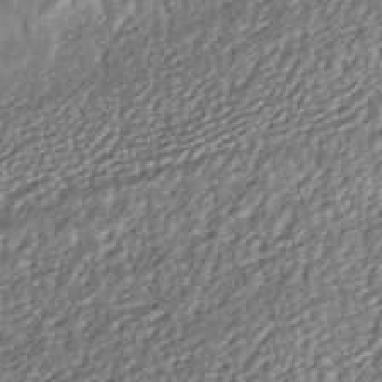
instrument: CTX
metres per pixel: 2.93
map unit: ANa
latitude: -42.9352
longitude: 107.6911
